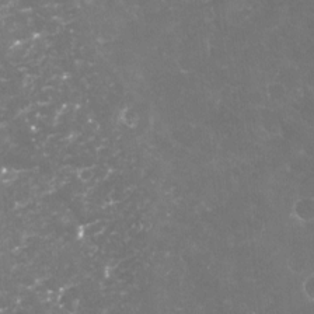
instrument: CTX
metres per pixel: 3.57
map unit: Nhu
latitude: -19.2187
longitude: -57.6693
